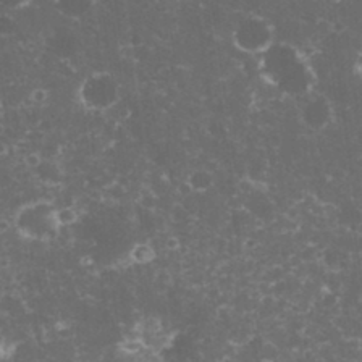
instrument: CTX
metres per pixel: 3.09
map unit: eHh
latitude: 32.9892
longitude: -61.5560
